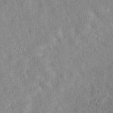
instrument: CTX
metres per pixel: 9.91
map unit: eAb
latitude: 35.5182
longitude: 108.1417
